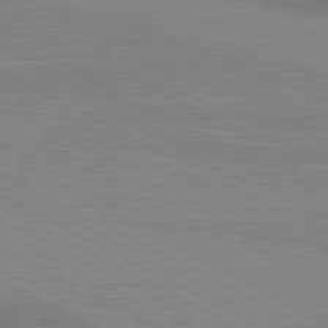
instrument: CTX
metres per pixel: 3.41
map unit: lApd
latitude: 80.5735
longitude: 124.2739
